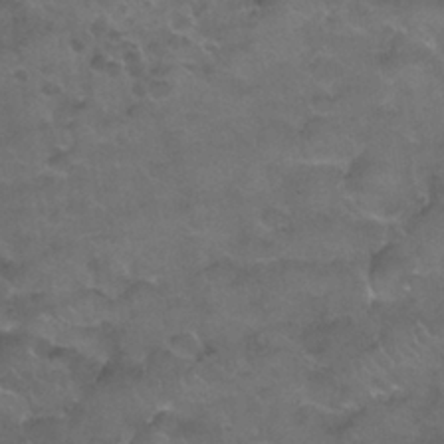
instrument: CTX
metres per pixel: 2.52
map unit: Nhu
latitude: 26.2712
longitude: -53.7072
